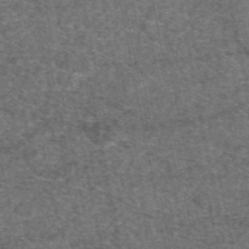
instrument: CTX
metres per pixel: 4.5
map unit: eAb
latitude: 48.3656
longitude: 104.8786
